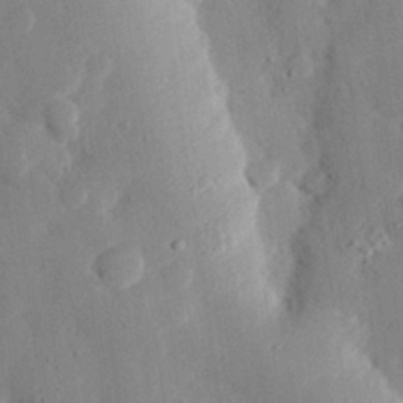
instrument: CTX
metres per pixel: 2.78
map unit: eHh
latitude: 29.4426
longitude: -80.8758
